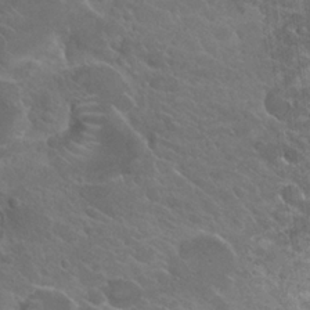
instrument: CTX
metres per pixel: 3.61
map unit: Hto
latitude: 24.8191
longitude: -39.4804
